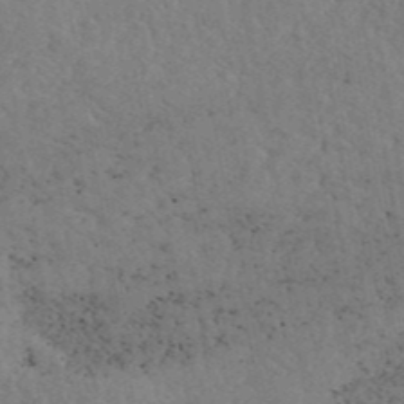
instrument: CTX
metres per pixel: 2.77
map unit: ANa
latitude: 41.9528
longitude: 52.2361
